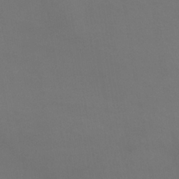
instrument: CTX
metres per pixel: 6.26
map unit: lHb
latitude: -38.8597
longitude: 74.5763
